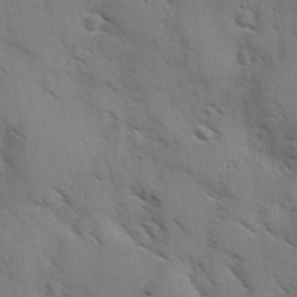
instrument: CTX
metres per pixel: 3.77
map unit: Ave
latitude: -0.2173
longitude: -111.6694
